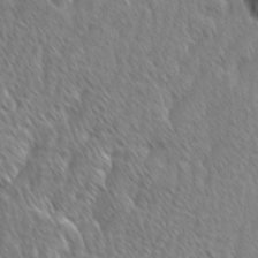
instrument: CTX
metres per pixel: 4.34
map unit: Ave
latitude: 9.0648
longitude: -105.8584
